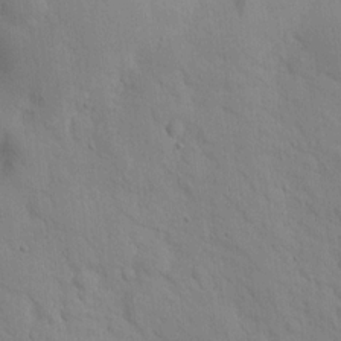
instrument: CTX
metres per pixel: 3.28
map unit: lAvf
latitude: 9.4804
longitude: 168.3873
